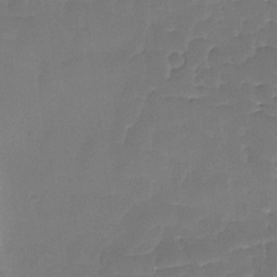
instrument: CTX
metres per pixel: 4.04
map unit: Ave
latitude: -9.3321
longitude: -122.7435
